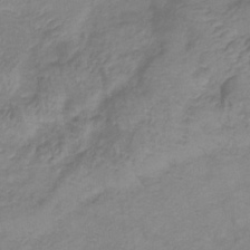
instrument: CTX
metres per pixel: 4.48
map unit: lHb
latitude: -35.4643
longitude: 72.5574
